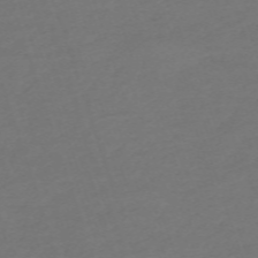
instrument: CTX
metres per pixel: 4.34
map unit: eHh
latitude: -63.2376
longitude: 53.5588
